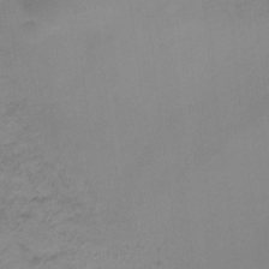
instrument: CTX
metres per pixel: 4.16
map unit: Ht
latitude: -9.1053
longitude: -39.0269
